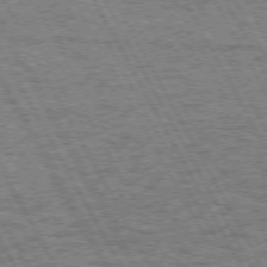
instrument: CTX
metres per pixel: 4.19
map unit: Hpe
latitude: 72.3468
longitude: -125.5182
